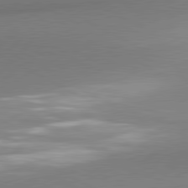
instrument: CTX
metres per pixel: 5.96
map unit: lApd
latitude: 80.5546
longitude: 167.9367
